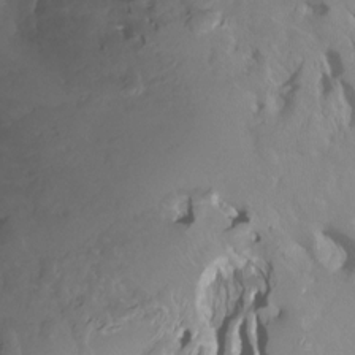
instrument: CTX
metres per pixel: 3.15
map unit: Ht
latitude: -0.6141
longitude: -18.6490
